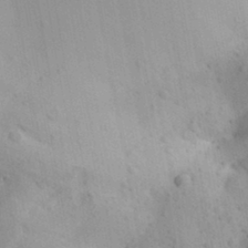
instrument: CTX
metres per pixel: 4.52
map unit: Aa
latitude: 29.9528
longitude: -145.6505
